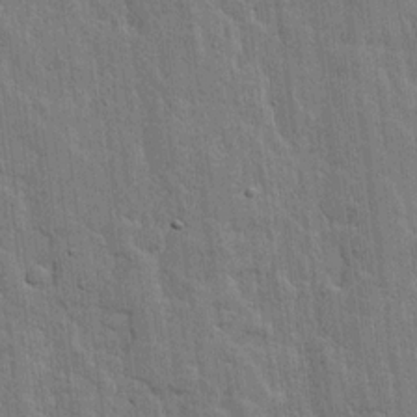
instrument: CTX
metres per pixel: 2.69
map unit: lHvf
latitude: 17.5371
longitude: -116.3656
